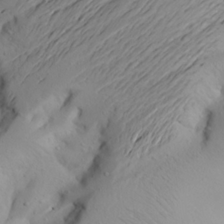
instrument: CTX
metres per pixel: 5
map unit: Aa
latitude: 22.3467
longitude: -144.2711
